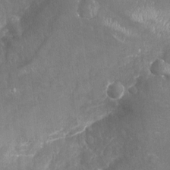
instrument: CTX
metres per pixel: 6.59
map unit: Nhu
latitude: -19.7478
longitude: -56.8002
